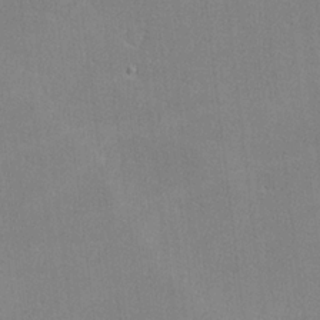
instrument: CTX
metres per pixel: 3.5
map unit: lHvf
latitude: -11.9367
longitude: -101.9528
